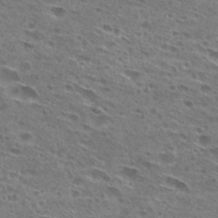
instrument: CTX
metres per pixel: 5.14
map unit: Hto
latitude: 27.6316
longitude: -45.7260
